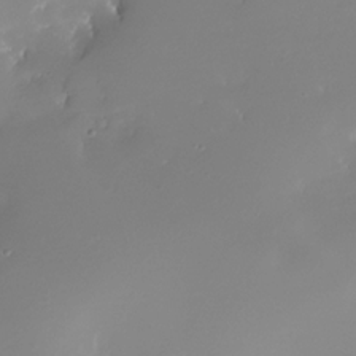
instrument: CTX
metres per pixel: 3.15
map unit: Nhe
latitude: -32.3496
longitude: -117.0459
